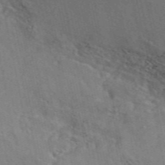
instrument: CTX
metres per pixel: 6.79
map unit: ANa
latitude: 49.6883
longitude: -72.5735
